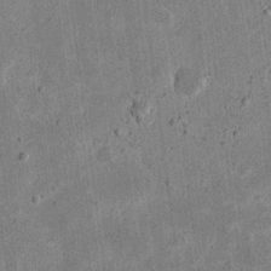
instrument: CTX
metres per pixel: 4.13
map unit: eHh
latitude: 20.1011
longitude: -71.3293
